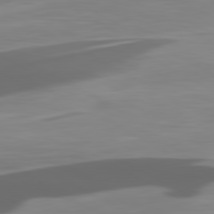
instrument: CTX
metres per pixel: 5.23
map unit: lApd
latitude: 80.4034
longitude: -89.0648
